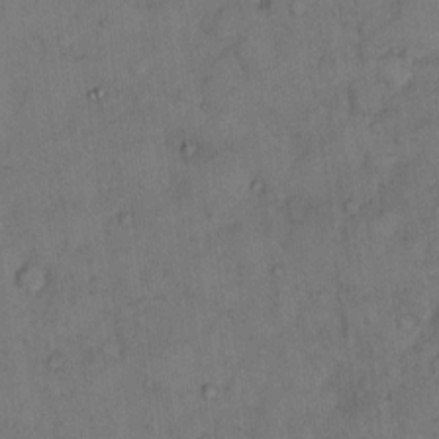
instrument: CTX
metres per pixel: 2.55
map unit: eHh
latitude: 12.9136
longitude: -62.8758
